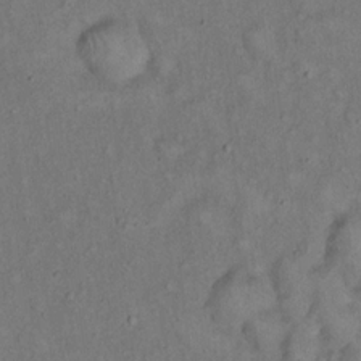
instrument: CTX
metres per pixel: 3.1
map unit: eHh
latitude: 16.7813
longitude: -62.3845
